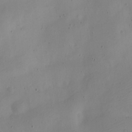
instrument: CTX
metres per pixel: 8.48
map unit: Nve
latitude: -22.9164
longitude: 106.4629
